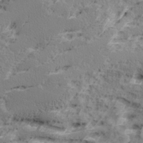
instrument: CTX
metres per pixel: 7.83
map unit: Ave
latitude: 16.1011
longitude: -137.6316
